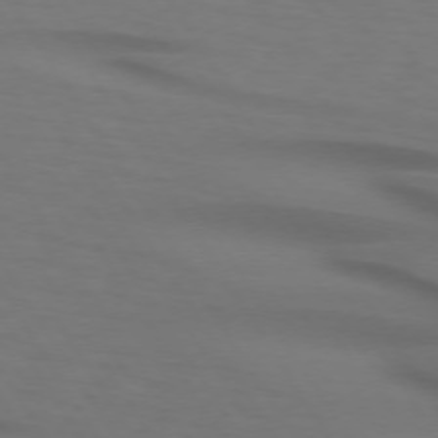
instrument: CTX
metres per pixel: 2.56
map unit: lApd
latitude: 73.5183
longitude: -75.1592
